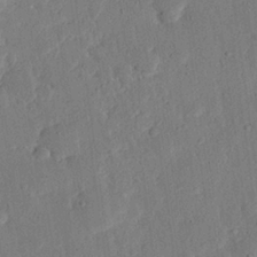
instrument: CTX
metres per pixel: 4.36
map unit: eHh
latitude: 25.3481
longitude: -81.1214
